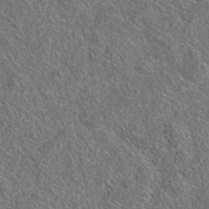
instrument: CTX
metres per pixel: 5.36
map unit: eAb
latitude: 37.0270
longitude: 113.1998
